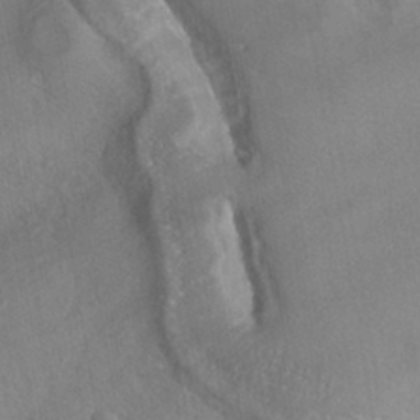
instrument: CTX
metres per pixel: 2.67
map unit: HNhu
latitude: -42.1227
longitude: 105.5399
